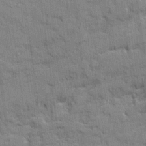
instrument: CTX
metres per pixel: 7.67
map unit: Ave
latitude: 20.3656
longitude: -129.4048
